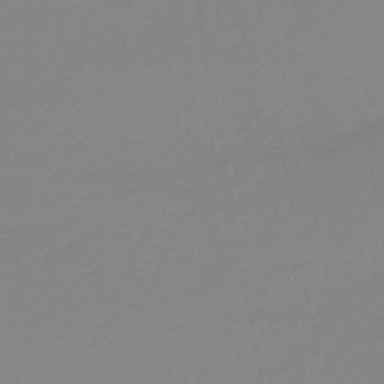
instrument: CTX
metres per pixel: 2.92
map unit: lHb
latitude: -44.2551
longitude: 75.9367
